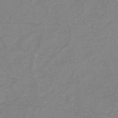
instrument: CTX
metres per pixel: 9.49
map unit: eHh
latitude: -44.8975
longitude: -30.3090
